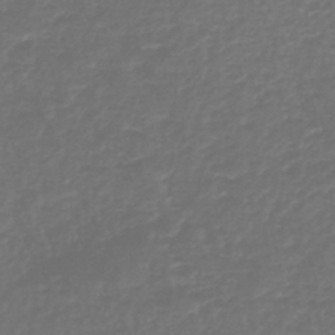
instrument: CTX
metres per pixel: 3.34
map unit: lHb
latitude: -43.1809
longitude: 69.8422
